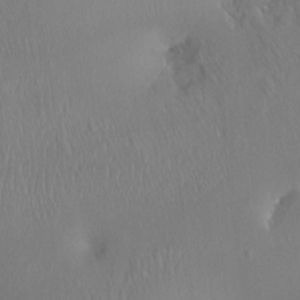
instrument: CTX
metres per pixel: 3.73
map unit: Ht
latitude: -14.9920
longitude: -41.7260
